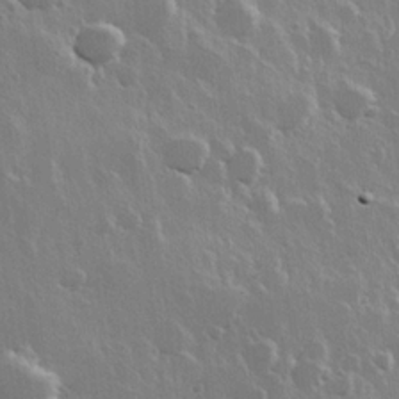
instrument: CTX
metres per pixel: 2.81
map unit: Hve
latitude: 22.8569
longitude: 149.1243
